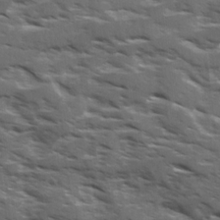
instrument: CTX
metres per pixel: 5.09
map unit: Ave
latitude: 18.3845
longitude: -130.6491
